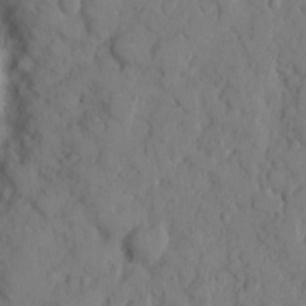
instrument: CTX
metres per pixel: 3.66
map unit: eHh
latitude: 8.8191
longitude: -64.6490
